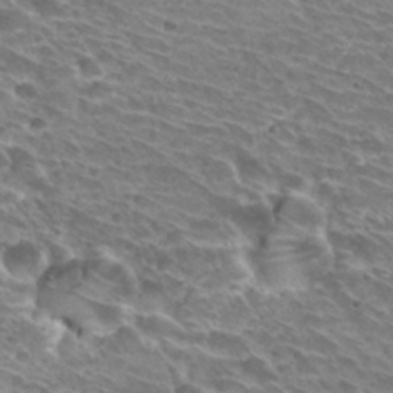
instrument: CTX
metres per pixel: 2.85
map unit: Hto
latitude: 30.9136
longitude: -42.1956
